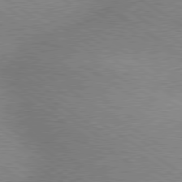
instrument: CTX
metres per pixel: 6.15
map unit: lApd
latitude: 79.4994
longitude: -152.5168
